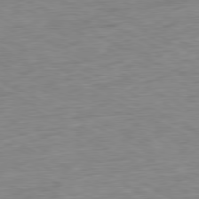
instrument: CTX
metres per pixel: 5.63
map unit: Ap
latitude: -80.2551
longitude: -82.2900
